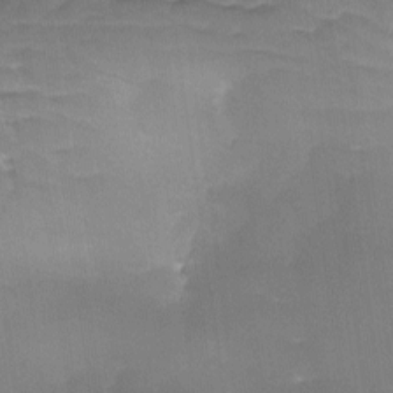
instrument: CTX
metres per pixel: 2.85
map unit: Ave
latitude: -9.1809
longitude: -122.9325
